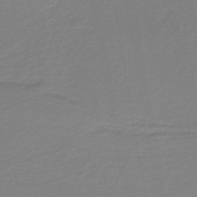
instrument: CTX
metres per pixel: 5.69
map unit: lHb
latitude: -38.3118
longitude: 55.6722
